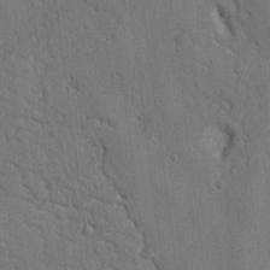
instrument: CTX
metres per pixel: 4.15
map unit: Nhu
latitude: 14.4979
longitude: -79.0648
